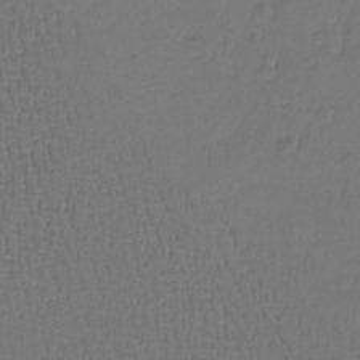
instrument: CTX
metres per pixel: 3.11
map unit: Hto
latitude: -12.0850
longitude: -39.8961
